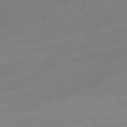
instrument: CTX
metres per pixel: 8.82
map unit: Ap
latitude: -75.1998
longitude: -71.0269
